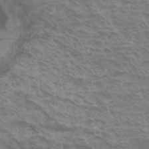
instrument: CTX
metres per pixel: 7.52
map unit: Hto
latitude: 33.1592
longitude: -43.9339
